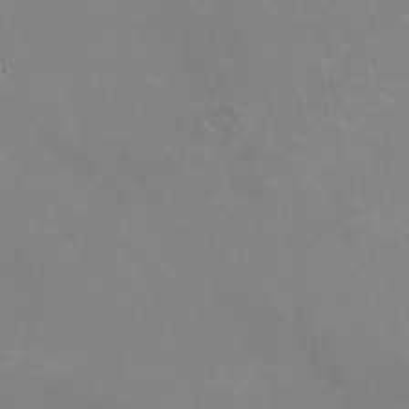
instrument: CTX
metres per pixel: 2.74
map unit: HNhu
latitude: -1.1620
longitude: -2.0633
